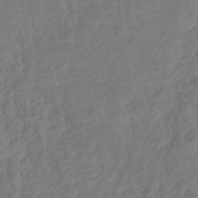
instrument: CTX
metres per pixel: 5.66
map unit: HNhu
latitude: -45.5966
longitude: 101.7855
